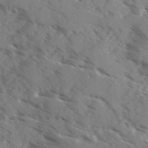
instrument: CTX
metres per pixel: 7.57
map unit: Ave
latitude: 0.9513
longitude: -110.8569
